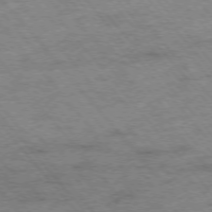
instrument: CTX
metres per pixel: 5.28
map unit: Hpe
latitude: -75.8234
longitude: -14.4979
